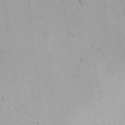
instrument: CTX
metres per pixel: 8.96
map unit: Nhu
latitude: 26.4034
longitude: -68.4034
